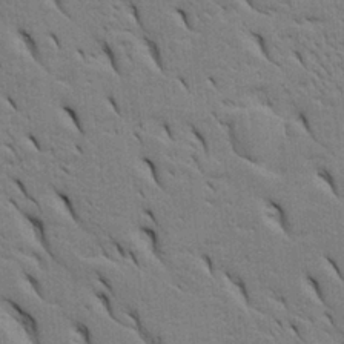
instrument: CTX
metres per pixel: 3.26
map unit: Htu
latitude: -3.1998
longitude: 152.0094
